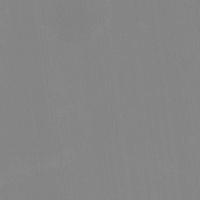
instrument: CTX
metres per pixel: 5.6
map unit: HNhu
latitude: -1.6344
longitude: -5.9339
